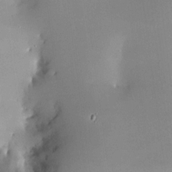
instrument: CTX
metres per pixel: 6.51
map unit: HNhu
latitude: 7.7827
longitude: -0.2333
